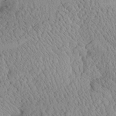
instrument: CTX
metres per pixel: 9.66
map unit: Aa
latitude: 24.5923
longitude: -134.5734
